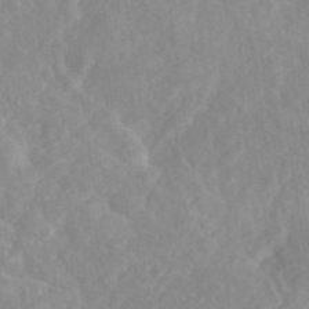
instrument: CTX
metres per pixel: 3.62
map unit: eAb
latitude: 45.1403
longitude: 127.1242
